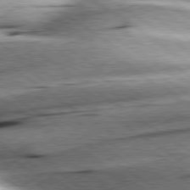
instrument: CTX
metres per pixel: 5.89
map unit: lApd
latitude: 79.5749
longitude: -155.2159
